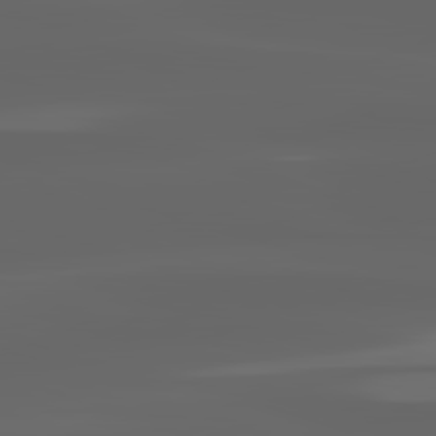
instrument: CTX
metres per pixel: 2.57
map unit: lApd
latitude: 82.7246
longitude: -136.1011
